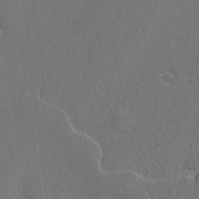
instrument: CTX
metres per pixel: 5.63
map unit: lAvf
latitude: -4.8408
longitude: -108.5545
